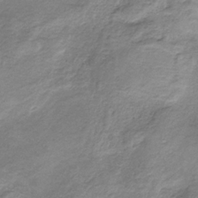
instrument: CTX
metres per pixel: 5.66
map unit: HNb
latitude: -32.8786
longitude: 60.5952
